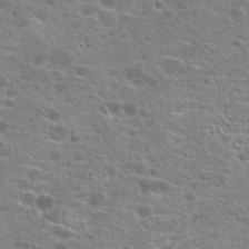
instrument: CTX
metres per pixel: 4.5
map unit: Hto
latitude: 20.3468
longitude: -41.9339
